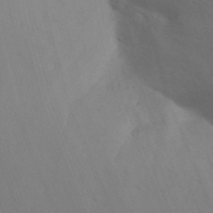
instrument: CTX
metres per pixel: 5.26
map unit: Nhu
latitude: 21.8395
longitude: -73.7072
